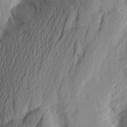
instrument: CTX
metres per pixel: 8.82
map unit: Aa
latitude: 24.6301
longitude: -148.9514
